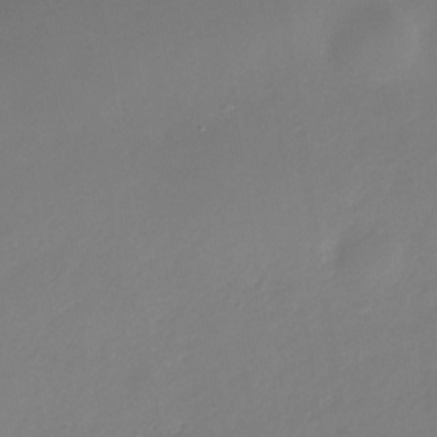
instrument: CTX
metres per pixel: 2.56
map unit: Nhe
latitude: -35.4643
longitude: -92.0444
